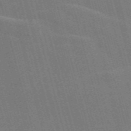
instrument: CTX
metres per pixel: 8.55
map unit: Nve
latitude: -58.6518
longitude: 62.7085
